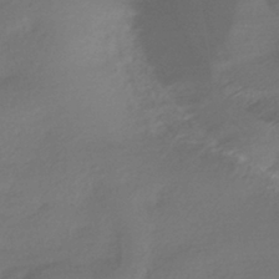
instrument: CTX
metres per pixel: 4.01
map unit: HNhu
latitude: -42.2172
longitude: 94.8030
